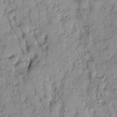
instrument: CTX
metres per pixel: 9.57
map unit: Ave
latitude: 0.1955
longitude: -110.3279
